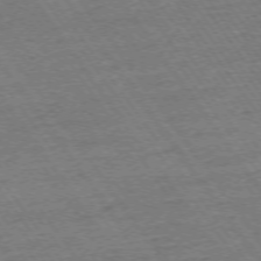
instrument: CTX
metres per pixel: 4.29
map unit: Ap
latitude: -74.2173
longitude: -82.8380
